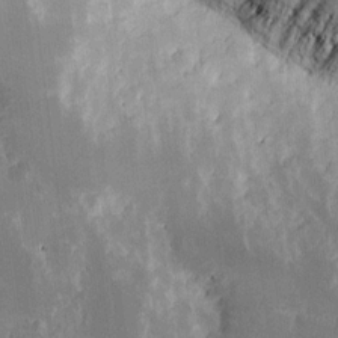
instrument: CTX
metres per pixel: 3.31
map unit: eHh
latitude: 13.4427
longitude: -71.7827
